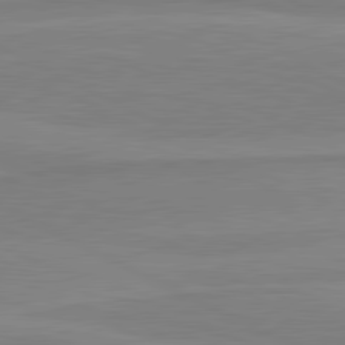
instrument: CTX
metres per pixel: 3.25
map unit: lApd
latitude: 81.1403
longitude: 170.5007
